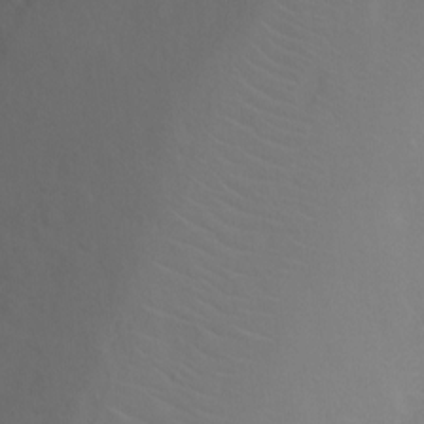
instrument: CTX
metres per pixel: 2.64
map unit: Ht
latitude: 2.2711
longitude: -34.3845
